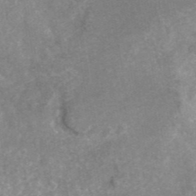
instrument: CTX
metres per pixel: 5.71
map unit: ANa
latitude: 42.7246
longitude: 25.2943
